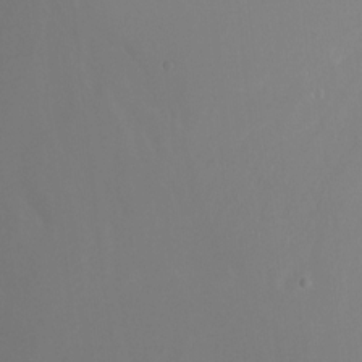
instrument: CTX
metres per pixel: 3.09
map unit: Ht
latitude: -10.1795
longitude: -45.6505
